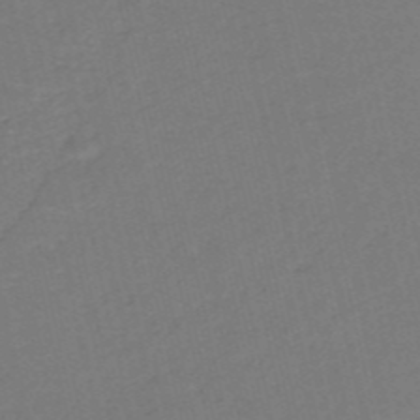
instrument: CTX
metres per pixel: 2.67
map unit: HNb
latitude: -53.2187
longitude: -48.6113
